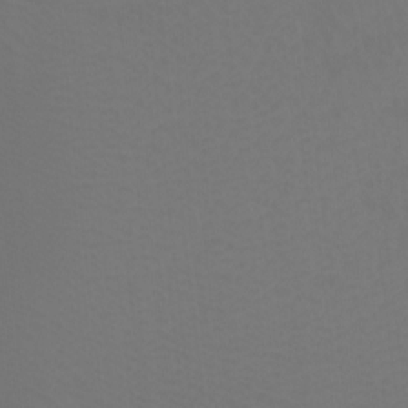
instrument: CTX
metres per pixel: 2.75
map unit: Nhu
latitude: -10.4818
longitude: -69.0458
